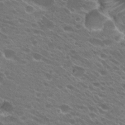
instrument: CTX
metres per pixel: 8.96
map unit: Hto
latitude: 24.1199
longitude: -37.2537
